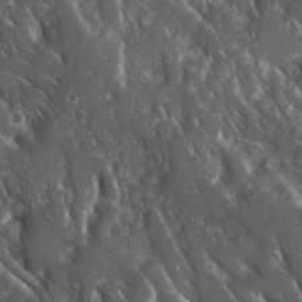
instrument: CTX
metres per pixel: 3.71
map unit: Ave
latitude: 15.8584
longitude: -131.0081
